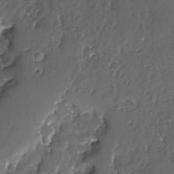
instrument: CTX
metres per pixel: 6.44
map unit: Ave
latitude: -7.5777
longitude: -117.8394
